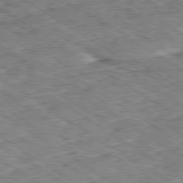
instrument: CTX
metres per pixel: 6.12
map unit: Ap
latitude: -80.0283
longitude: -49.7639
